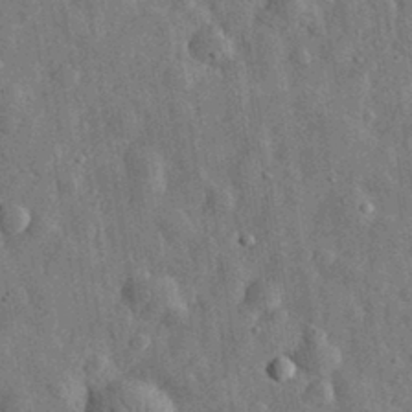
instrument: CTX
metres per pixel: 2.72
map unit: eHh
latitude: 31.4238
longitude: -74.3845
